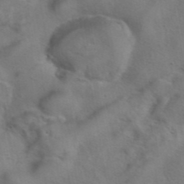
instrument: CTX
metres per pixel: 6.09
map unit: eAb
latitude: 41.9528
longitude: 104.7463
